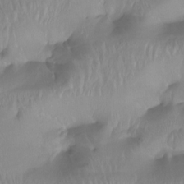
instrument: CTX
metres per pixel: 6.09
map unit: Htu
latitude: -15.1243
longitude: -46.5357
